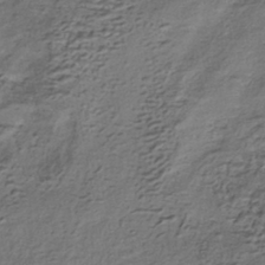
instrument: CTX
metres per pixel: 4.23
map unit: HNhu
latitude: -40.2361
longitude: 107.9745
